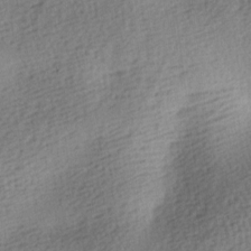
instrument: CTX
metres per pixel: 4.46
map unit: lAa
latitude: -8.4251
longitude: -125.5938
